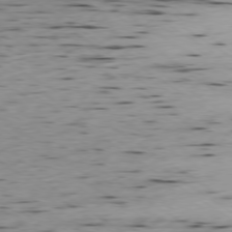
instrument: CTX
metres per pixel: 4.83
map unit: Ap
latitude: -78.3495
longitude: -70.7813
